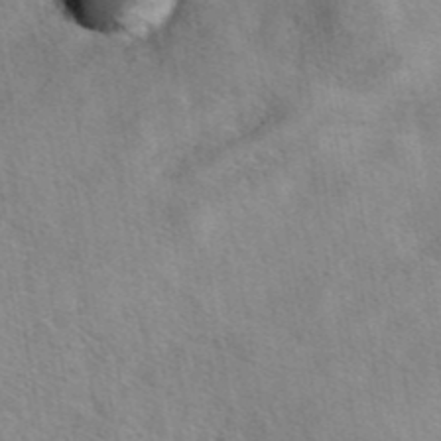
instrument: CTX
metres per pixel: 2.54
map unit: eAb
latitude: 42.7057
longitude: 107.4266
